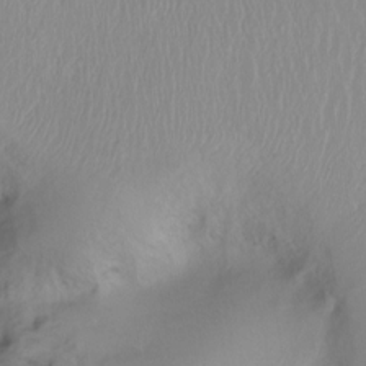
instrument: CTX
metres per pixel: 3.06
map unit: Ht
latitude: -15.6911
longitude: -45.7260
